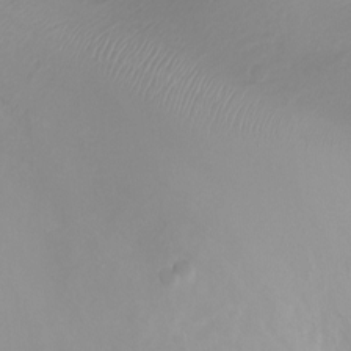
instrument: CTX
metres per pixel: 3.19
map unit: Ht
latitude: -2.9541
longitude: -18.4034
